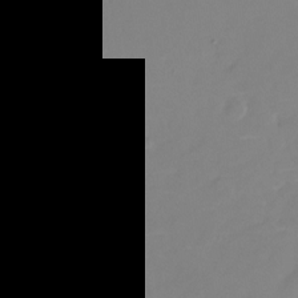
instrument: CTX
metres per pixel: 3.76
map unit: Nhu
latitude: -28.0472
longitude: -78.2145
